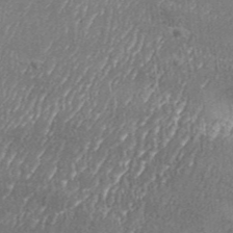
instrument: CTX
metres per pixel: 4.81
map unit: Aa
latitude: 33.6127
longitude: -135.4048
